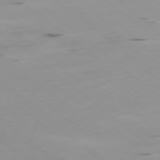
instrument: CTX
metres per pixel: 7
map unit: Ap
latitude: -78.8408
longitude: -63.9717
